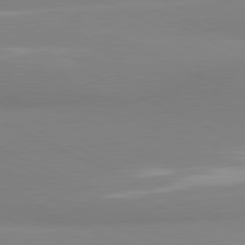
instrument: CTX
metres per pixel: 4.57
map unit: lApd
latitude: 81.4804
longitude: 178.4818
